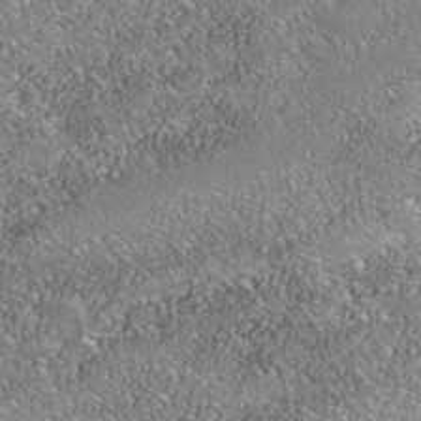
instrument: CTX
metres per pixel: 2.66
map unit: Nhe
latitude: -39.6155
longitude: -117.5371
